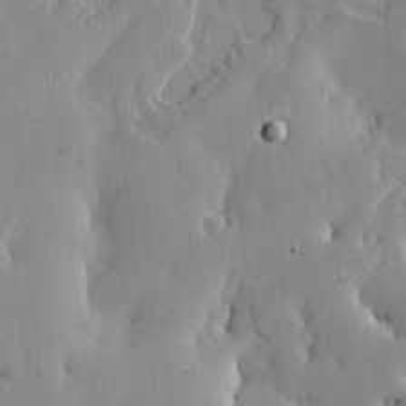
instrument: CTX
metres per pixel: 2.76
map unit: lHvf
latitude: 17.4615
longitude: -114.0255
